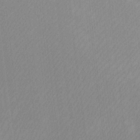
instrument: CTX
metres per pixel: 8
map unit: Htu
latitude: -7.1620
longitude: -68.4601
